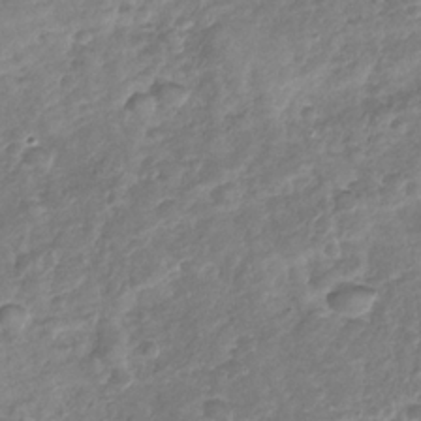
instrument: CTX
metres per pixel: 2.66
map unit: Nhu
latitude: -30.7085
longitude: -60.5734
